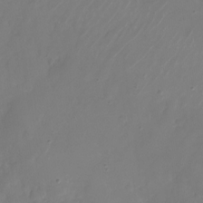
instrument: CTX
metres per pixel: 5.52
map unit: Nhu
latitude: -26.9541
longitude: -72.1011
